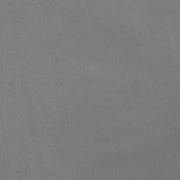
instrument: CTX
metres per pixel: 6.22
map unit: lHb
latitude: -47.3131
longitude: 70.1039
